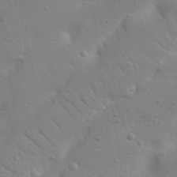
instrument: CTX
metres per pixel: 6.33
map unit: Nhu
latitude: 23.3104
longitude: -73.7450
